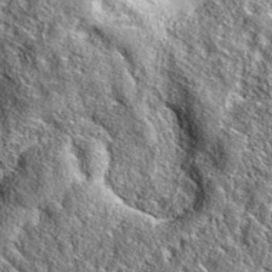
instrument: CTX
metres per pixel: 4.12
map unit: eAb
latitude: 36.8380
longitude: 110.0094
